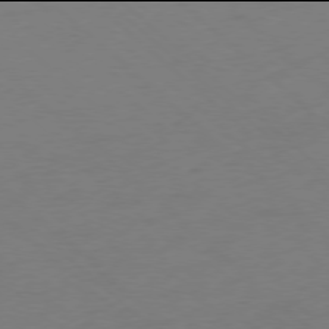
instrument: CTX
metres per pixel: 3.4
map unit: Ap
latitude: -78.0094
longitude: -57.2536
